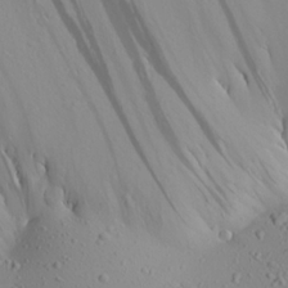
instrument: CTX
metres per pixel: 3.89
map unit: Aa
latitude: 22.8947
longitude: -144.0255
